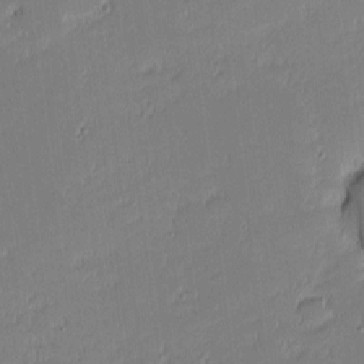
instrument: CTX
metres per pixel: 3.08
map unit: eHh
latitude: -2.1983
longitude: -83.7449
